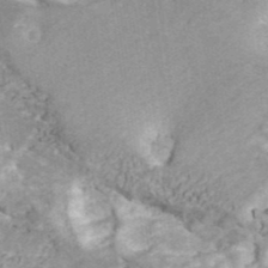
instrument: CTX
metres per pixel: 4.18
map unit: ANa
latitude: 41.9339
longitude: 17.9556
